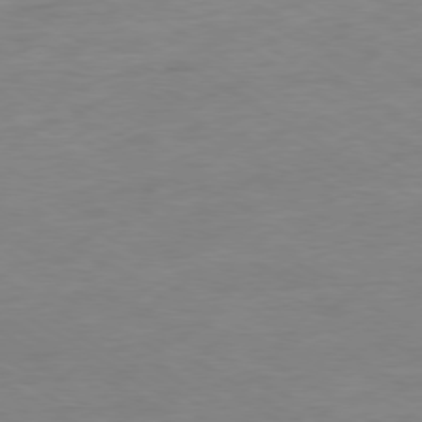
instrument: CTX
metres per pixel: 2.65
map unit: Ap
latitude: -79.1809
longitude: -63.5938
